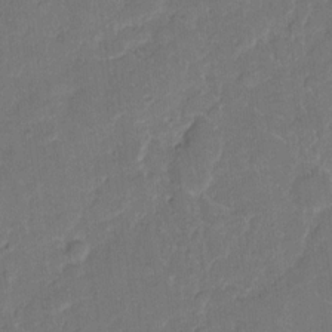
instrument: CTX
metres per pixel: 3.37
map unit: eHh
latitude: 9.5371
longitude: -64.3089
